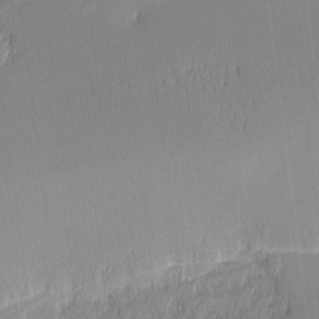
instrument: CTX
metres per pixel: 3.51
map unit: eHh
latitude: -1.0676
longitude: -83.8583
